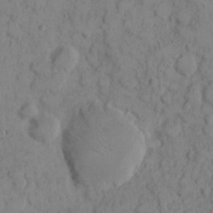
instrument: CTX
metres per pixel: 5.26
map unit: eHh
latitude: 8.1578
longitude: -64.6301
